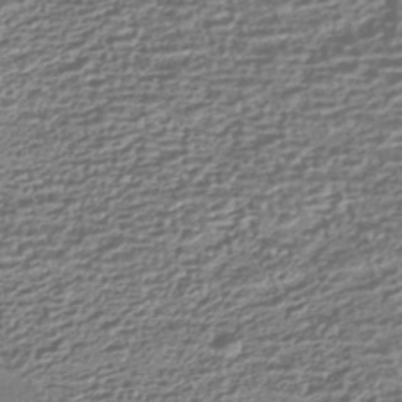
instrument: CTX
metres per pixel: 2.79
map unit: HNhu
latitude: -43.6910
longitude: 98.8786
